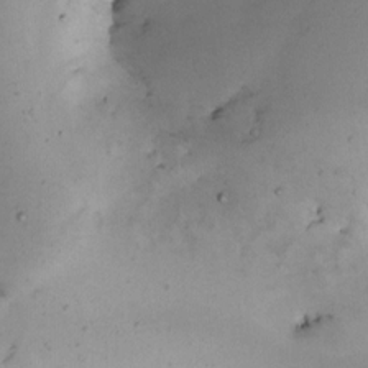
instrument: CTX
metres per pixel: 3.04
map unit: Nhe
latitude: -1.3888
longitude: -58.1956
